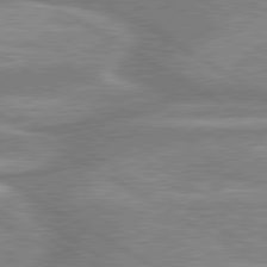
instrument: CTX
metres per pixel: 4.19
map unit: lApd
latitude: 80.1767
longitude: -177.8016
